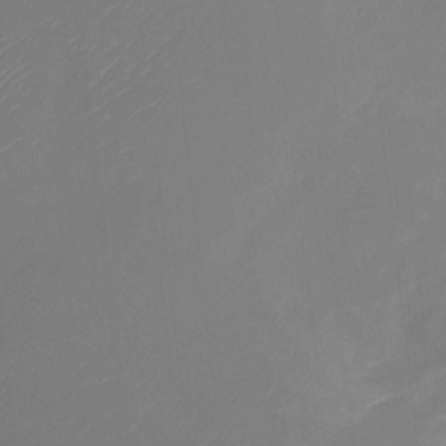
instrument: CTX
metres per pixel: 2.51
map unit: Nhu
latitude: -22.8786
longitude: -71.4426
